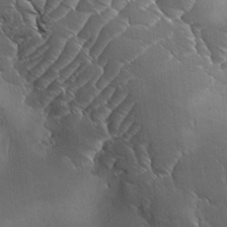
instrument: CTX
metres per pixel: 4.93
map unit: Ave
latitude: 1.3103
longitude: -113.8772
